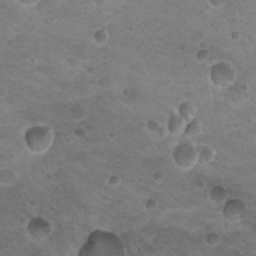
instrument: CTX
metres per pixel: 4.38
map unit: Nhu
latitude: 18.4034
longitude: -32.7624
